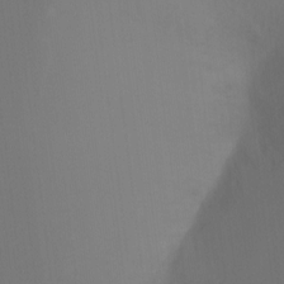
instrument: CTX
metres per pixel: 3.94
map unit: Ht
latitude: -7.6533
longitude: -31.1404
